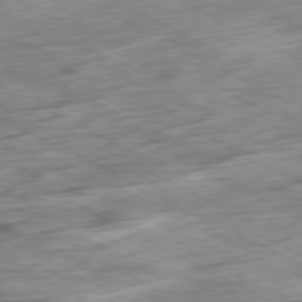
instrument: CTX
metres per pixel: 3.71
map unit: Ap
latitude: -80.8786
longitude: -80.4601
